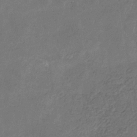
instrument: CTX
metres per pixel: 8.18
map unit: eHb
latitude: -29.8422
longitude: 70.0094
